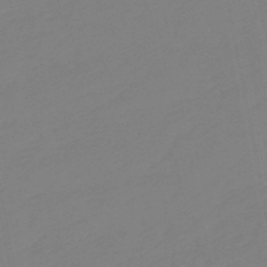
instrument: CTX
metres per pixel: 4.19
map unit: eHb
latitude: -49.3888
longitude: 84.7652
